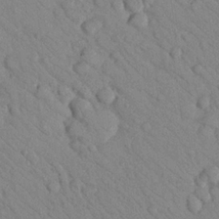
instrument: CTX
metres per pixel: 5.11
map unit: Nhu
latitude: 23.9906
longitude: -74.5168
